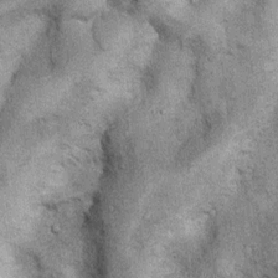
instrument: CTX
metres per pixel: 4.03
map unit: Nhu
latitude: 5.8016
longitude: -23.9339
